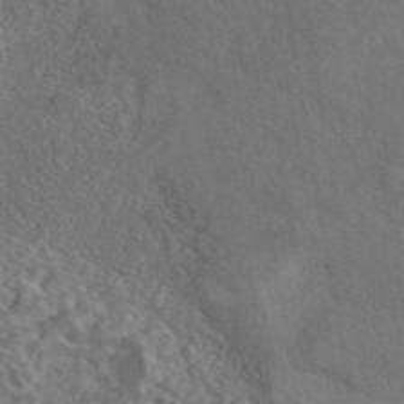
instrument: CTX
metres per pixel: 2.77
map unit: eAb
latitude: 42.9703
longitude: 110.9352
